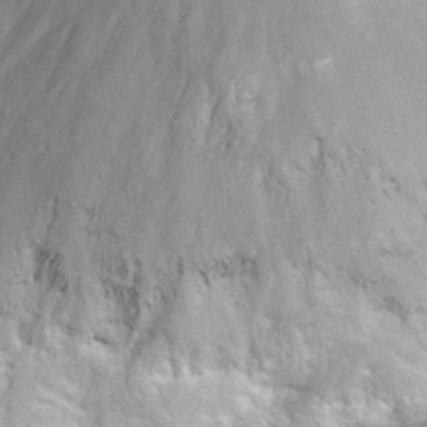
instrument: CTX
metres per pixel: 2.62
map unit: Hto
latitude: 28.1955
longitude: -47.8395
